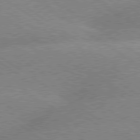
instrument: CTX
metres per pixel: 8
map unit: Hpe
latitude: 79.2159
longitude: -152.4223
